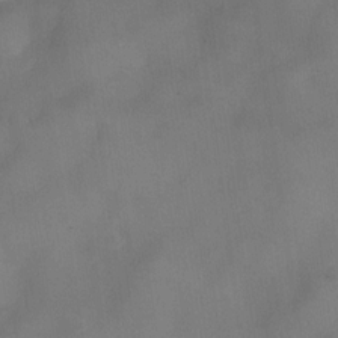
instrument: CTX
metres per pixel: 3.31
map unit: Nve
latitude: -26.7463
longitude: -147.9717
